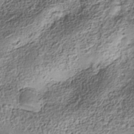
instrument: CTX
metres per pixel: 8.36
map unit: Nhe
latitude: -36.5195
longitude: -178.6113
